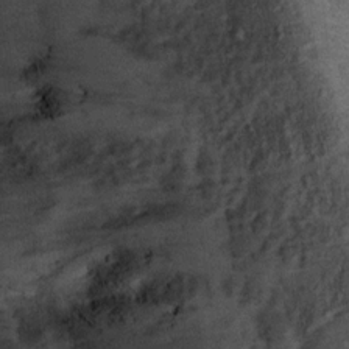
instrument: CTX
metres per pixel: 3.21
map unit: Hto
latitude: 11.6694
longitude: -36.7435
